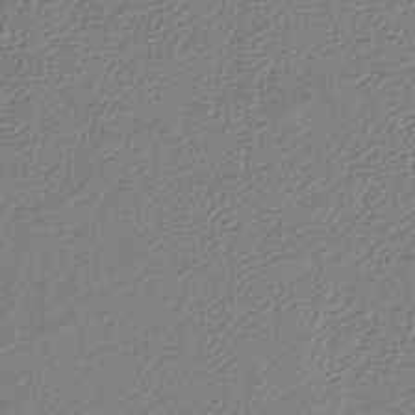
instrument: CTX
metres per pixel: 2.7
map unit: lHb
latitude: -42.0661
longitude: 61.4832
